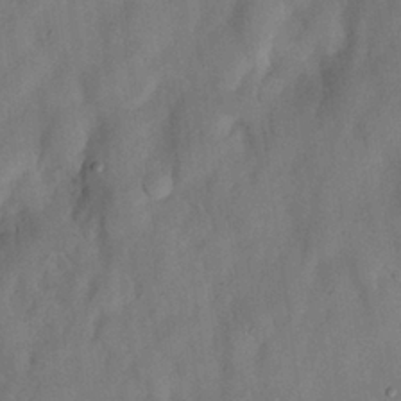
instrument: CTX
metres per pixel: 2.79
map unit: Nhu
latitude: 25.6316
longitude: -73.2915
